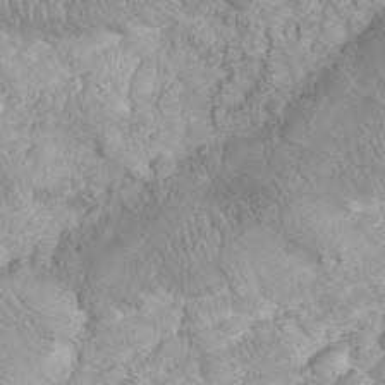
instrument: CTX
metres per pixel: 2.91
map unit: eHh
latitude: 32.1578
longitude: -64.4790
